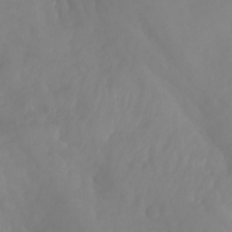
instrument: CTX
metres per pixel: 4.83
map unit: Aa
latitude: -13.3132
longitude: -59.0081
